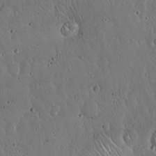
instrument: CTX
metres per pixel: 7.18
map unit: Hto
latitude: 17.8961
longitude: -59.5749
